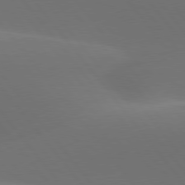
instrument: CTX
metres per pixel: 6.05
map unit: lApd
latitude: 77.8961
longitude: -52.6680
